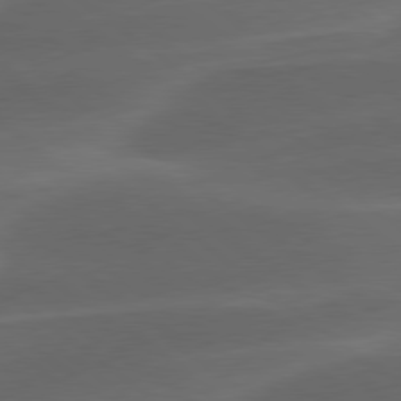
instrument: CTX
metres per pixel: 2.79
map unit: lApd
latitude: 78.7247
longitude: -48.8947
